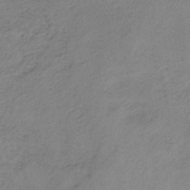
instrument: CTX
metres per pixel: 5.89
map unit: HNb
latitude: -33.8045
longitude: 58.4062
